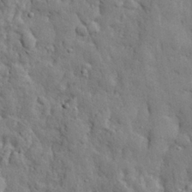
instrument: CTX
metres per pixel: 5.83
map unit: eHh
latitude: 28.7057
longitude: -75.9339
